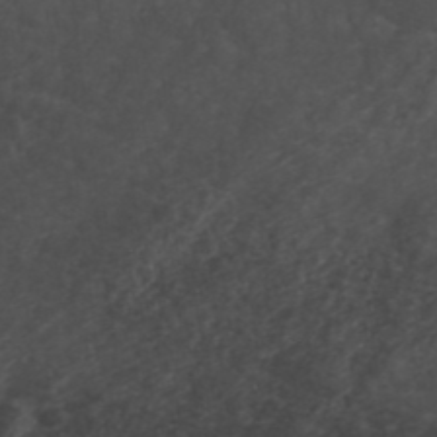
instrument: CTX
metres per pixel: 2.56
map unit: ANa
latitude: 41.3292
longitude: 53.3698
